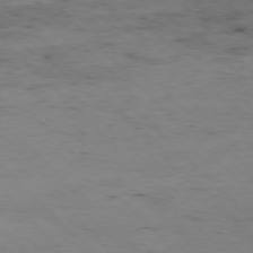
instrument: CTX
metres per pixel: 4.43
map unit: Hpe
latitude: -77.3321
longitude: 12.9731
